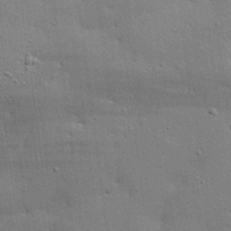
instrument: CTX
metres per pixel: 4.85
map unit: eHh
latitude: 29.4804
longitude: -83.0269
